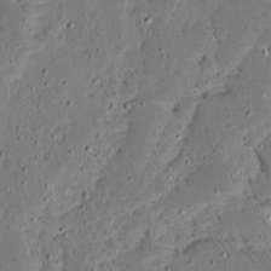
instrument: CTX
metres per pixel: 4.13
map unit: Ave
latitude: 13.9150
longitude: -138.7057
